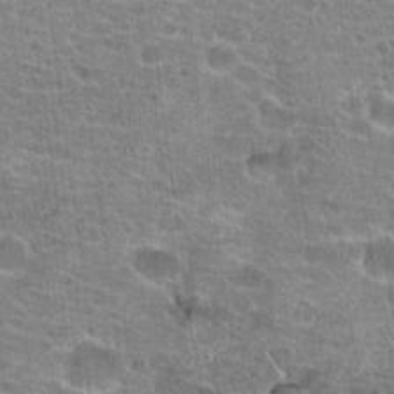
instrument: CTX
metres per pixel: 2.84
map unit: Hto
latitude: 20.8947
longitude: -42.6680
